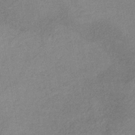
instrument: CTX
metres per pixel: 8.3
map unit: HNb
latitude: -32.0661
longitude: 62.2361
